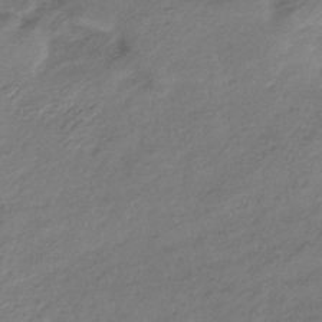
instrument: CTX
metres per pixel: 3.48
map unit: lHb
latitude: -36.8597
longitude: 71.8989
